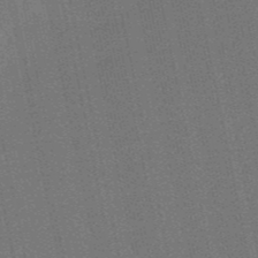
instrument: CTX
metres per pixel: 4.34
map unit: lHb
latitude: -50.5574
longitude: 79.4076
